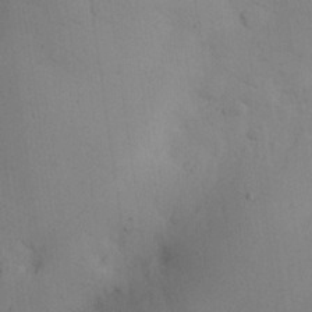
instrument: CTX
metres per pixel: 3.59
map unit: eHh
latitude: 25.9717
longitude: -75.5371
